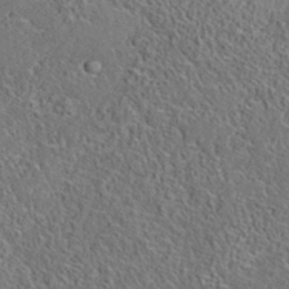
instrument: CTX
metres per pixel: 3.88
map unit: eAb
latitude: 35.7638
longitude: 109.4832
